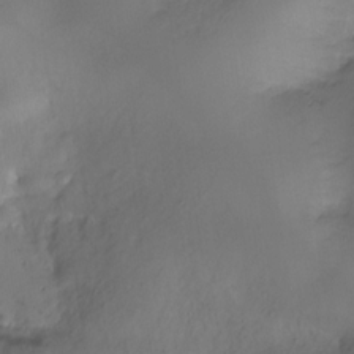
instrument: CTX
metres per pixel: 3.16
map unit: HNhu
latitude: -26.8408
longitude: 74.8408
